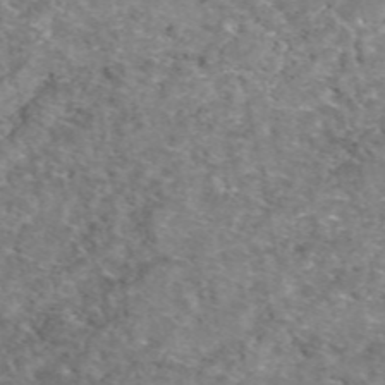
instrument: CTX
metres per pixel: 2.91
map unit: eAb
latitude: 49.6883
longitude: 111.1431
